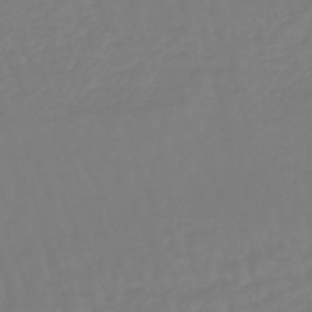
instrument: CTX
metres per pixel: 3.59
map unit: eHb
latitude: -46.0661
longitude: 81.2187
